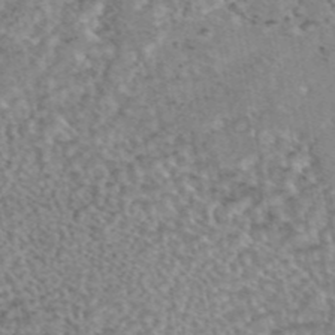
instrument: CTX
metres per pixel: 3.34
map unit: eAb
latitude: 44.5546
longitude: 108.2928
